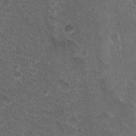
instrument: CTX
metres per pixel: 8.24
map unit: Nhu
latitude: 17.5182
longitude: -33.0270
